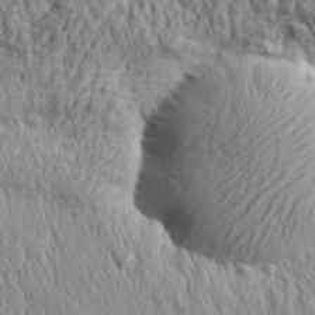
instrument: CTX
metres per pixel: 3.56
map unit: Aa
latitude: 30.0822
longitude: -137.6883
